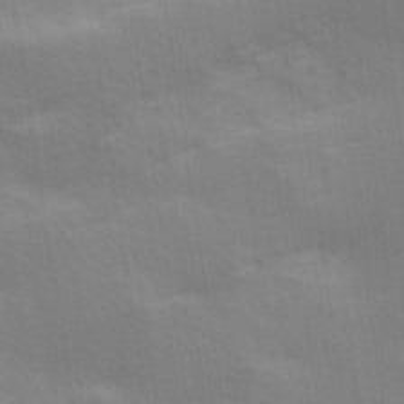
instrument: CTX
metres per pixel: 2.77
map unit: Hve
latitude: 13.4427
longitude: -91.7450
